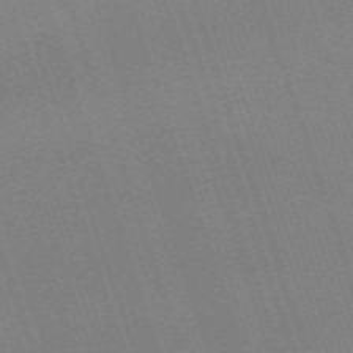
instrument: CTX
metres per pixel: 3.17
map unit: eHh
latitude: -64.5763
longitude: 51.4832
